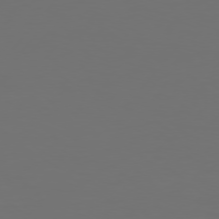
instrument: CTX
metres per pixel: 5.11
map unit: Hpe
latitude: 75.4049
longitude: -128.8002
